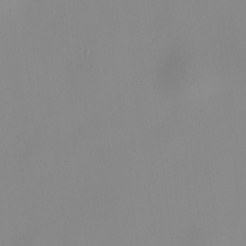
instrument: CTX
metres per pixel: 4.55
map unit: HNhu
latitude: 9.8206
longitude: 10.6330
